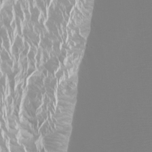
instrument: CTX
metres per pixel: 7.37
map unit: Htu
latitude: -5.3698
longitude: -72.6680
